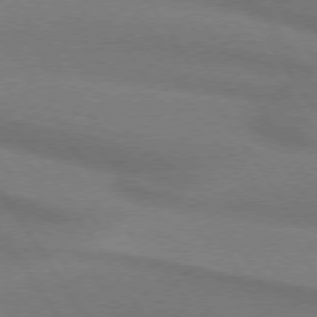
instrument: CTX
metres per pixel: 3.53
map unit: lApd
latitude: 74.0822
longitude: -62.6869
